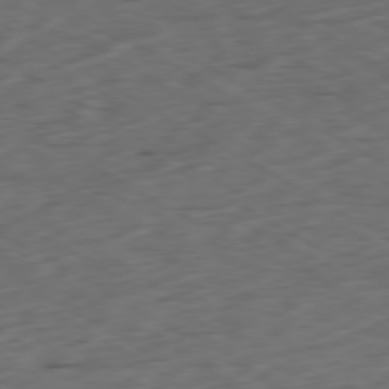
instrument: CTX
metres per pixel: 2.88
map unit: Ap
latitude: -80.5007
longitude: -71.6316
